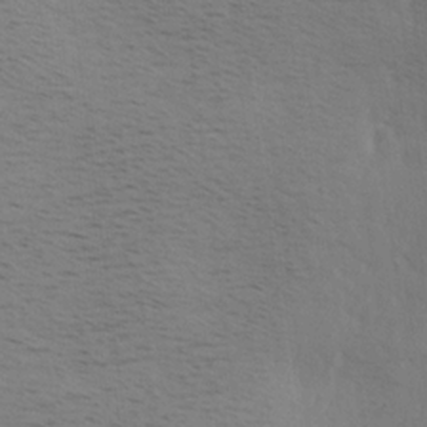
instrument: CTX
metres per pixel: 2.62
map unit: Hve
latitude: 2.3089
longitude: -124.2900
